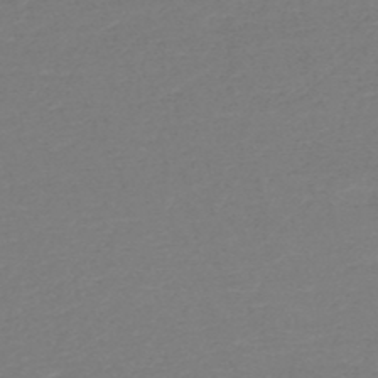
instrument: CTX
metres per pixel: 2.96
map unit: HNb
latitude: -49.5777
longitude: -43.7450
